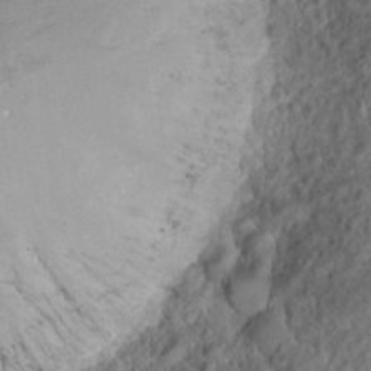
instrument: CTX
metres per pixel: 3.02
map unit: Hto
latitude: 17.1214
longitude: -37.4993
